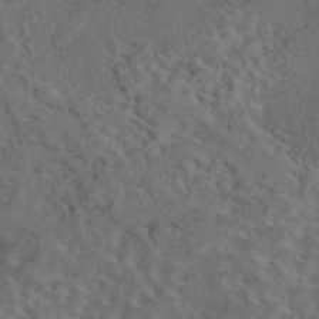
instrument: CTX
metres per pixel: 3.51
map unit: eAb
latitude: 43.9717
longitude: 109.6344
